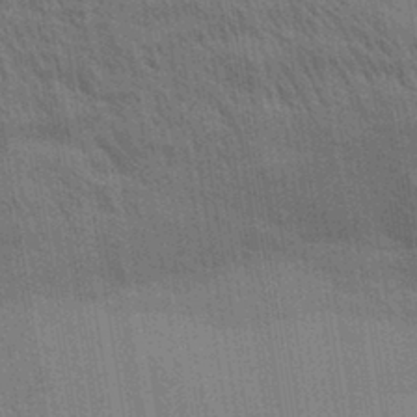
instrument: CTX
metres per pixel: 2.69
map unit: Aa
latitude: 32.5168
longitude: -140.0255
